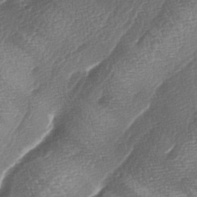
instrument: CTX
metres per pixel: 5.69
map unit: lAa
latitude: -4.3684
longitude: -129.2348
